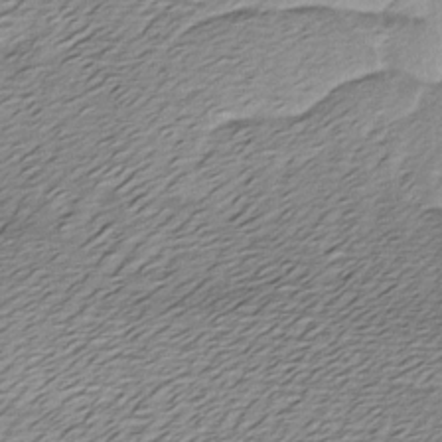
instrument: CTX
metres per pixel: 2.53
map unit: Ave
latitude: -7.8233
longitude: -123.4048
